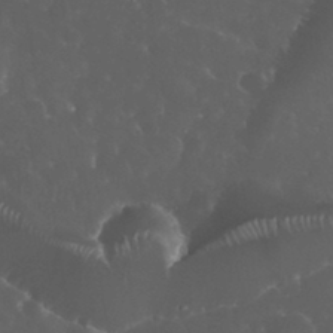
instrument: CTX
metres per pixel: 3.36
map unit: eHh
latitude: 33.5938
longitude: -62.8947
